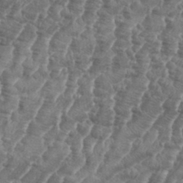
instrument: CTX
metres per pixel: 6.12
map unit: eHh
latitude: 34.8947
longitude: -136.5357
